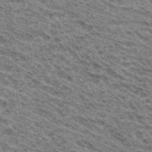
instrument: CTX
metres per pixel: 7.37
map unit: Hto
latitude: 31.7828
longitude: -46.6302
